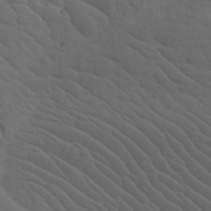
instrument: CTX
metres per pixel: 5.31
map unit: Htu
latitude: -7.8044
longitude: -66.9135
